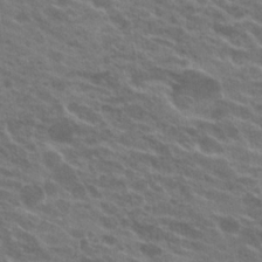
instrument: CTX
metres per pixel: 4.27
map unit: Hto
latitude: 22.8569
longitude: -37.0648
